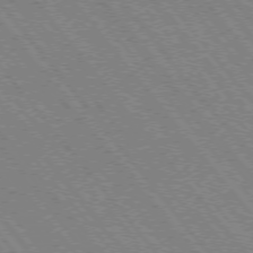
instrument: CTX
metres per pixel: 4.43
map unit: Hpe
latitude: -75.7856
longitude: -13.7261
